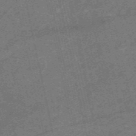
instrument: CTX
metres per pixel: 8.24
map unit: HNb
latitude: -54.8786
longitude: -40.3845
